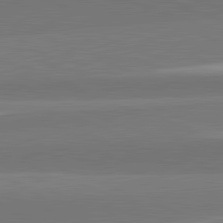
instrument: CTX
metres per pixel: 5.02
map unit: lApd
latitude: 82.3467
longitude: 151.0297
